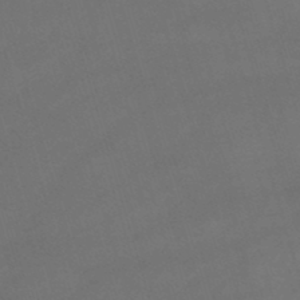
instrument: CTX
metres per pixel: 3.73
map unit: lHb
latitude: -47.0297
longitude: 63.1242
